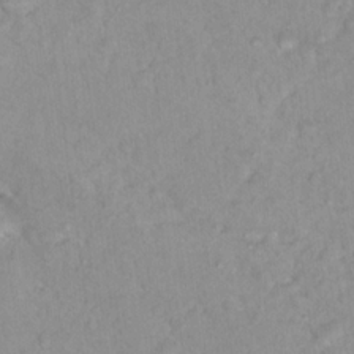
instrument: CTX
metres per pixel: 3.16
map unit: Nhu
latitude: 16.4979
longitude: -31.9339
